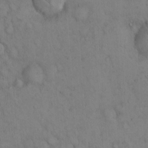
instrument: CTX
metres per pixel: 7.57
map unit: Hto
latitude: 13.4049
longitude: -59.5560
